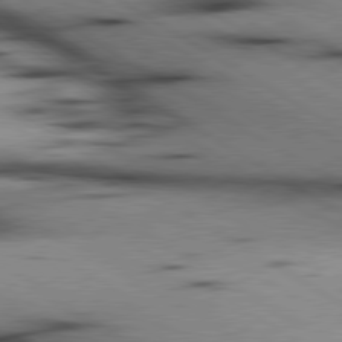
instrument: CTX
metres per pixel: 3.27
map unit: lApd
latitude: 80.0255
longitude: 163.2754
